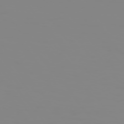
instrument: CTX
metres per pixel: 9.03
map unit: Hpe
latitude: 74.5546
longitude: -127.4804
